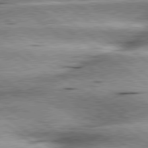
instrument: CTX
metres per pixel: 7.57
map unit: lApd
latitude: 79.8395
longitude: -140.5167
